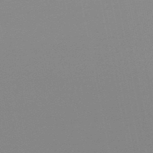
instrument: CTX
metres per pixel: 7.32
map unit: lHb
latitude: -49.3321
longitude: 69.6910
